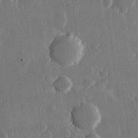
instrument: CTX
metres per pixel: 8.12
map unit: Hve
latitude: 22.8947
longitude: 148.2173
